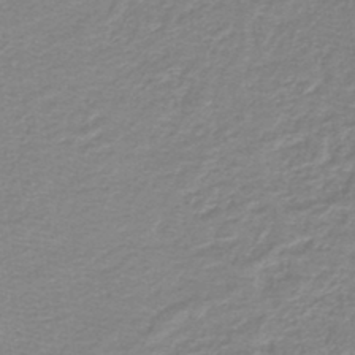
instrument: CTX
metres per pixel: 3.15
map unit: lHb
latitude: -44.5007
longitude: 56.6140
